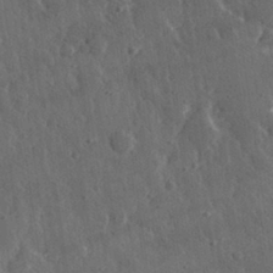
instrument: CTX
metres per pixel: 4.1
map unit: eHh
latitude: 31.0837
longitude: -79.4805
